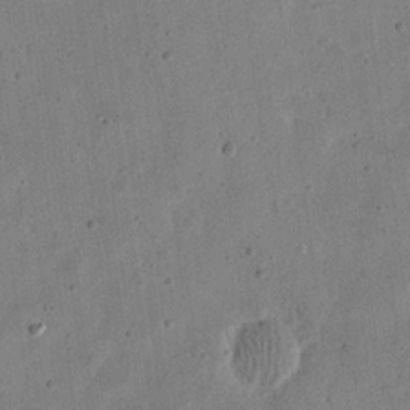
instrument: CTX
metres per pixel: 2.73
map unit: eHh
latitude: 21.4238
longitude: -69.2726
